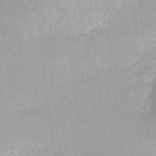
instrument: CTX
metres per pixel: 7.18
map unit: Aa
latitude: 18.8758
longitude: -144.3656
